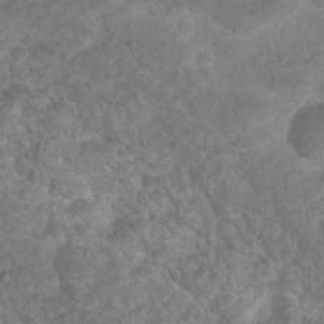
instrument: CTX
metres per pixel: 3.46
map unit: Nhu
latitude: 7.7827
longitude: -21.5749
